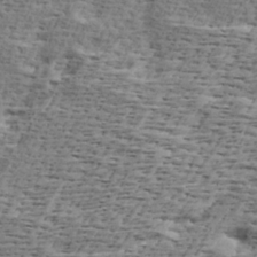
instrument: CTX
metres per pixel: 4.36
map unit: Ave
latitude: 16.7813
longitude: -137.8773
